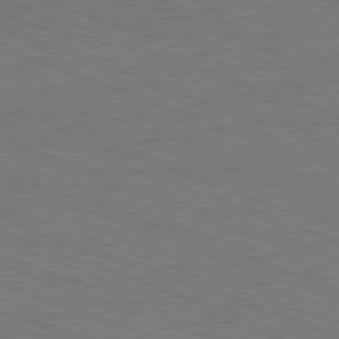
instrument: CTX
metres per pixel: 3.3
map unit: Ap
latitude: -81.1242
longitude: -74.0444
